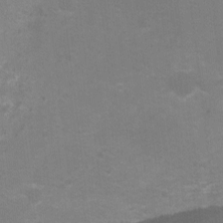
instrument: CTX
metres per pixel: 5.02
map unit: Nhu
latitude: -7.8800
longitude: -42.3278
